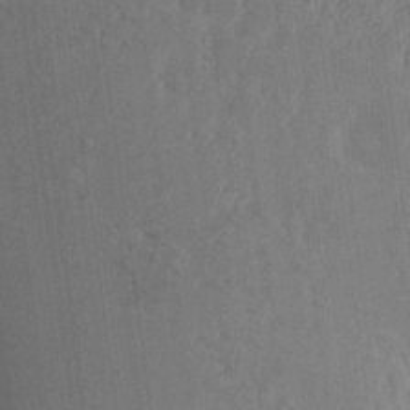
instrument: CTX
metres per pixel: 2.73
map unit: Aa
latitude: 16.9892
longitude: -148.2711
